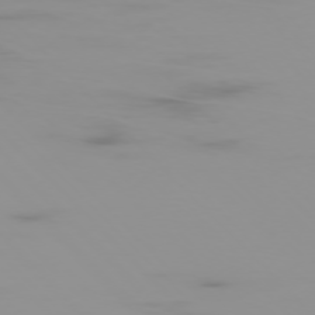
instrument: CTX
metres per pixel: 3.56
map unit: Ap
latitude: -76.5007
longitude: -75.5371
